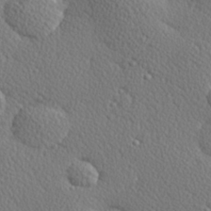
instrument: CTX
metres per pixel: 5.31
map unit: Hve
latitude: 27.2159
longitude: -93.0647
